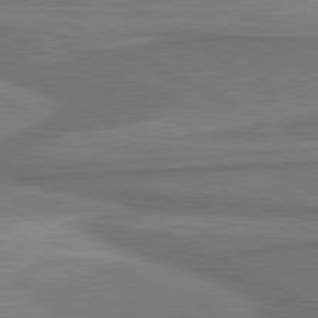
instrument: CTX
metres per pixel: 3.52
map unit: lApd
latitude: 81.2348
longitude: 172.5951
